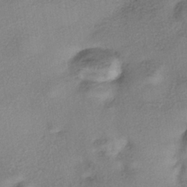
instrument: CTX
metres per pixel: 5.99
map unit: eHh
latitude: -41.7666
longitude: 119.5399
